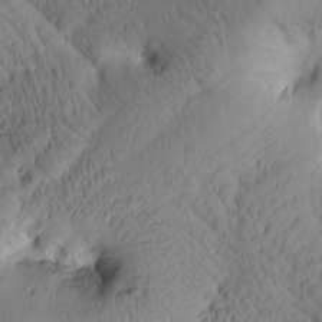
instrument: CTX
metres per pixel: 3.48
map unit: Htu
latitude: 1.4615
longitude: 175.8422
